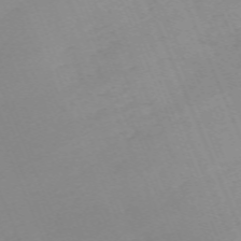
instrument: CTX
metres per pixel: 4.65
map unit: Nhu
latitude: -67.1620
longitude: 38.4440
